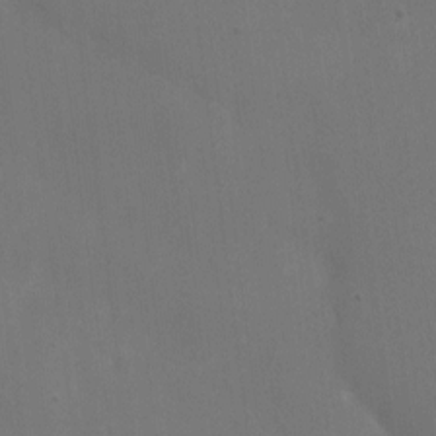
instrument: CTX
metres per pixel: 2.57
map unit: eHh
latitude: 4.8947
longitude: -65.7639
